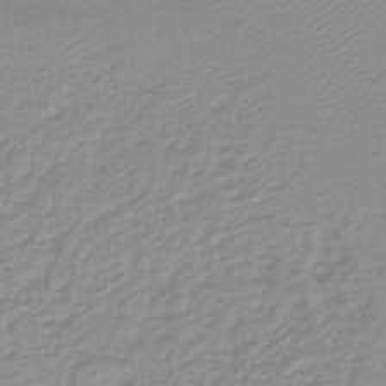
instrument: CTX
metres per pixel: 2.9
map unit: lHb
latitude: -44.2551
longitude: 60.3306
